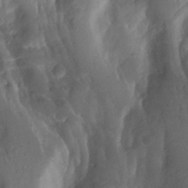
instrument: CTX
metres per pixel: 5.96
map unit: Htu
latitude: -12.4440
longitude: -73.8773
